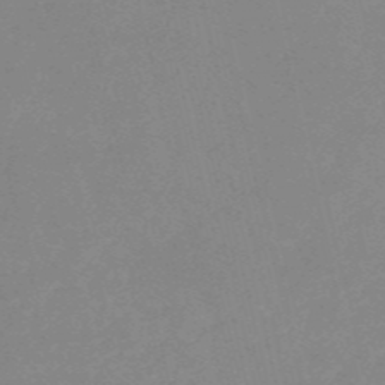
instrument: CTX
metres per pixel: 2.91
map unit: HNb
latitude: -52.5006
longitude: -41.5560
